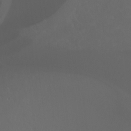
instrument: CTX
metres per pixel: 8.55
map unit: Ht
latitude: -0.8408
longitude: -45.7827
